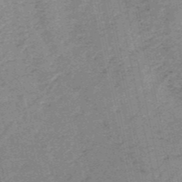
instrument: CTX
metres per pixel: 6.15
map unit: HNb
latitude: -53.6155
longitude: -47.2159
